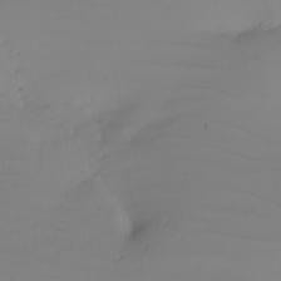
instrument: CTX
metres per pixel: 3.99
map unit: Nhu
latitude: -4.9163
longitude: -91.9906
